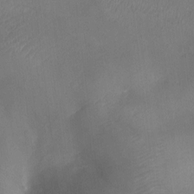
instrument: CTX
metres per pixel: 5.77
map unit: Ht
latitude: -10.6141
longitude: -28.3467
